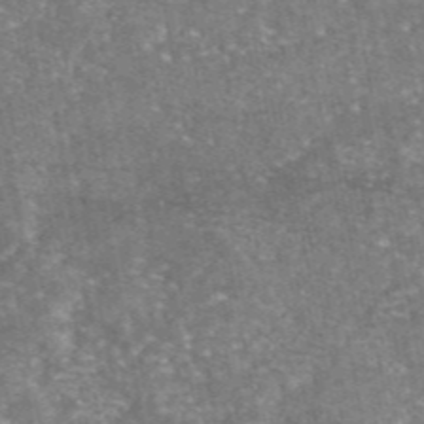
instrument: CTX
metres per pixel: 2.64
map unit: eAb
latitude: 46.8569
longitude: 123.3321
